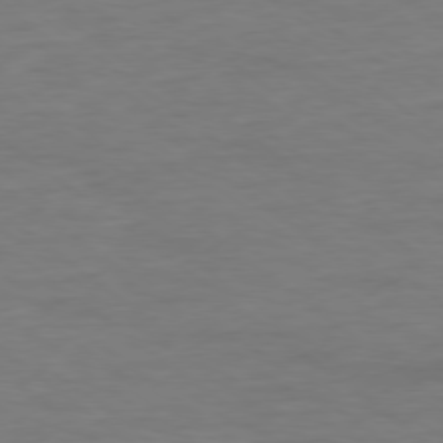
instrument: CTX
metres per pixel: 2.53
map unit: Ap
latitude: -78.9541
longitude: -89.1404
